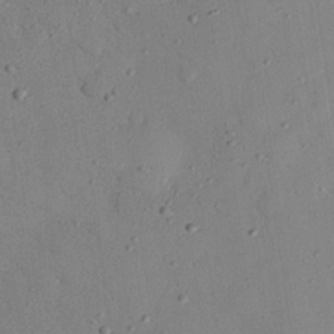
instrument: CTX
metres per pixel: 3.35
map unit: eHh
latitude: 26.0822
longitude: -76.6112
